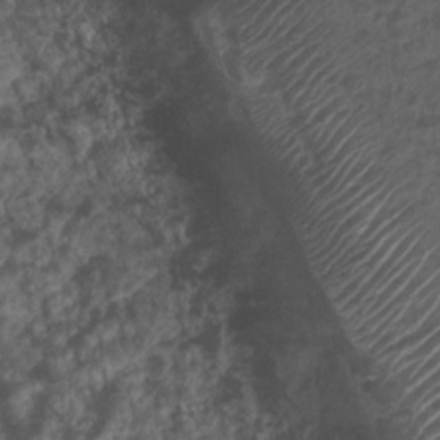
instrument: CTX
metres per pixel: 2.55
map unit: Nhu
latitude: 5.8961
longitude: -18.5356
